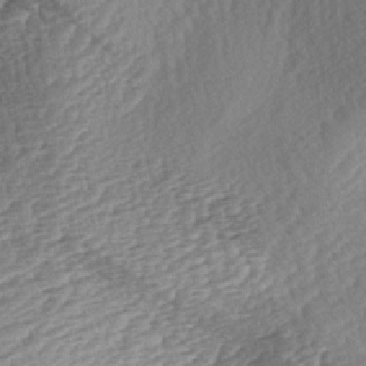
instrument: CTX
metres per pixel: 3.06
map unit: lAa
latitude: -2.9352
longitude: -127.6316
